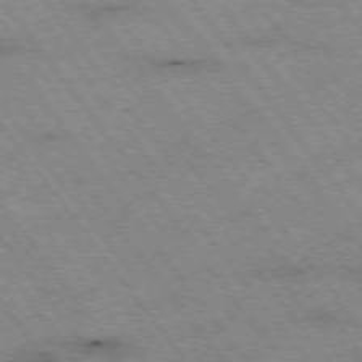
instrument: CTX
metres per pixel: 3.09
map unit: Hpe
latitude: -74.9164
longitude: 4.4440
